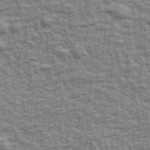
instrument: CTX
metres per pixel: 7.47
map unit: Ave
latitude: 42.4034
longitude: -112.2900
